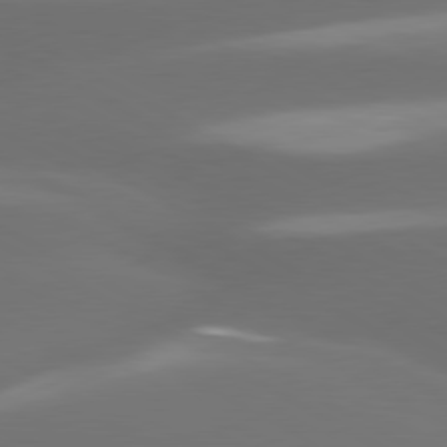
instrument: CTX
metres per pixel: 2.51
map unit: lApd
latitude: 80.0444
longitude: -145.1592
